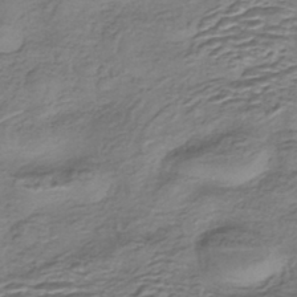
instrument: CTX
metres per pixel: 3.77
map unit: eHh
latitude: -42.8596
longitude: 117.3698
